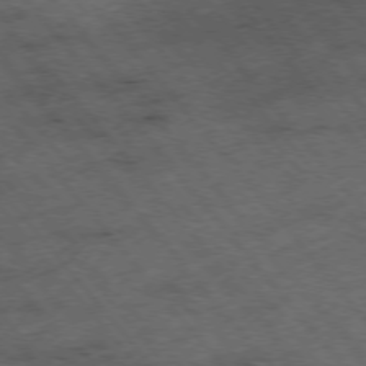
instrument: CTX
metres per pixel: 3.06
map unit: Hpe
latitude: -76.2173
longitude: -10.1389
